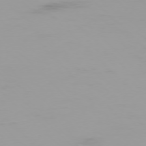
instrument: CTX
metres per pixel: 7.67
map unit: Ap
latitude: -77.4265
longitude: -72.4601
